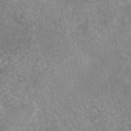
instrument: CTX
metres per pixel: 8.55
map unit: eAb
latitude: 45.7260
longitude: 105.5021
